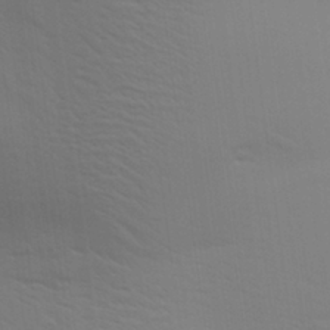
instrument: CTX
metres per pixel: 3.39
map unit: Aa
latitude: 27.6127
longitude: -139.1025
